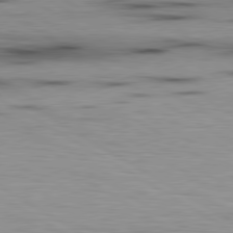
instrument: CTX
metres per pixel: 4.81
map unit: lApd
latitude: 80.1389
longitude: 157.9556
